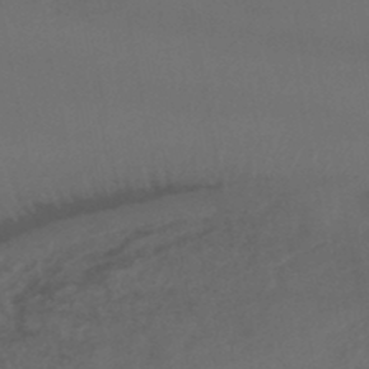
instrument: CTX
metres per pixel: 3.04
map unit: lHb
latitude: -46.6518
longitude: 75.3699
